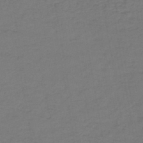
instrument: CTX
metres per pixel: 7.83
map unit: lHb
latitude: -43.9178
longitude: 74.1795
